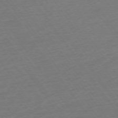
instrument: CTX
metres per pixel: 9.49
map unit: Ap
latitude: -74.2740
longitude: -83.6127
